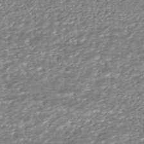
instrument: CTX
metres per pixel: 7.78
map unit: HNhu
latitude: -45.5588
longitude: 105.5966
